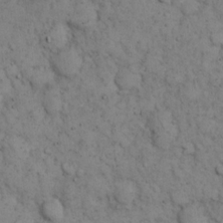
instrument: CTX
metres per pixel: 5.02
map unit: eHh
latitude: 15.8584
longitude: -63.9150
